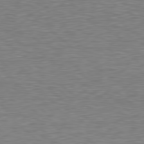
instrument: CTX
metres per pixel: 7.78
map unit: Hpe
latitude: 78.5924
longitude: -123.4615
